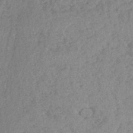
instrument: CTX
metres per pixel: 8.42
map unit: lHb
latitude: -40.3117
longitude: 68.7274
